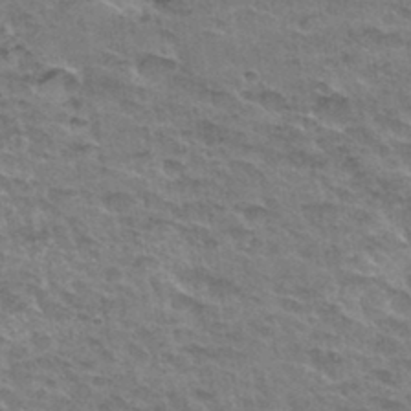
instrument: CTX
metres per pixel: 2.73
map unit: Hto
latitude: 33.0081
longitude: -46.9514
